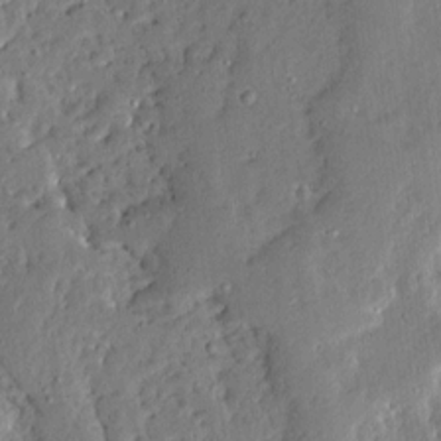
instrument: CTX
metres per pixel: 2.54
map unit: Ave
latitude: 13.4427
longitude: -136.9136
